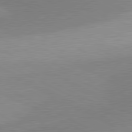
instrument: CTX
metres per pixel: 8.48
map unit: lApd
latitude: 80.8947
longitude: 157.0864
